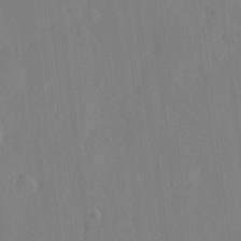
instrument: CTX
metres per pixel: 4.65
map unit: eHh
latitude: 5.8772
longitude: -72.7625
